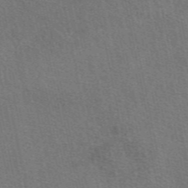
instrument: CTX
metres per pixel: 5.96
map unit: eAb
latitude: 49.3104
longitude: 115.3321
